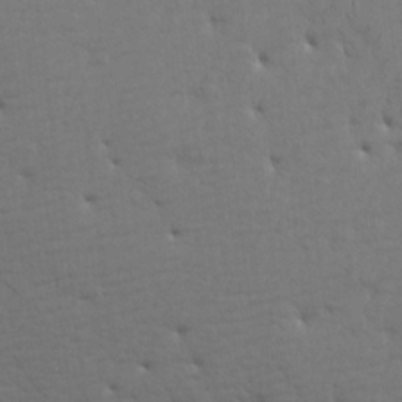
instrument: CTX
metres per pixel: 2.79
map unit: Aa
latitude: 15.1781
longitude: -141.1025
